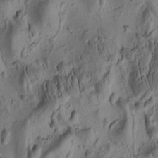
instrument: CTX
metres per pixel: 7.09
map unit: eHh
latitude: -0.5574
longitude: 15.6344
